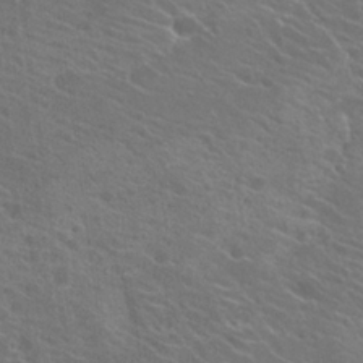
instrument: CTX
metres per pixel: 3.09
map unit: Hto
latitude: 23.5182
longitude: -39.5560
